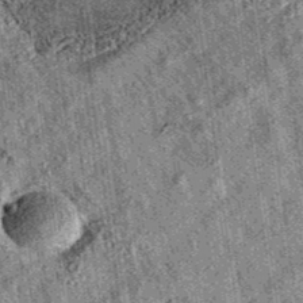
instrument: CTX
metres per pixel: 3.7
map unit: eAb
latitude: 36.1955
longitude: 109.4832
